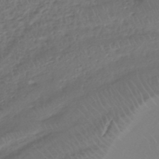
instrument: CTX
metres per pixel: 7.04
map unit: HNhu
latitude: -43.1998
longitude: 102.4251
